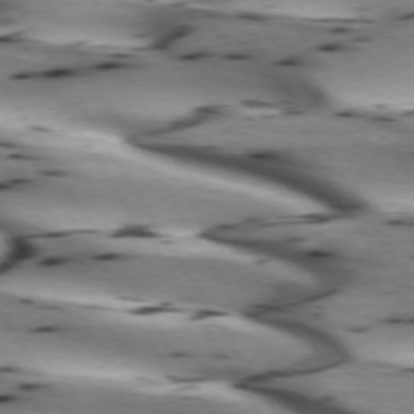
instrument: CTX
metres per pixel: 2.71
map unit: lApd
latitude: 72.7625
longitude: -52.6680
